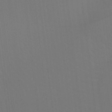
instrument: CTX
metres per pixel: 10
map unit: Ht
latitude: -9.0108
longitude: -38.7813
